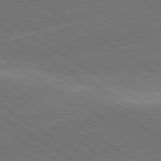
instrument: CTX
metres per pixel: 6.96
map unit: lApd
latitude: 78.6491
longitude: -51.8583
